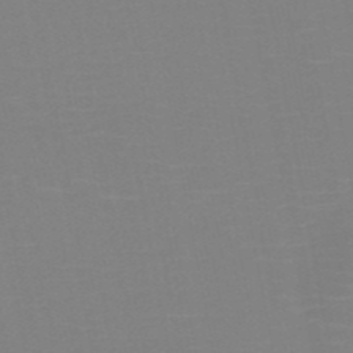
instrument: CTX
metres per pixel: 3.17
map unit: HNb
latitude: -51.0675
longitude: -45.8961
